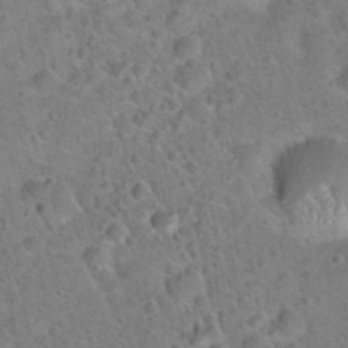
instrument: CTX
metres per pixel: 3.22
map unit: Hto
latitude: 21.0459
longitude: -49.8016
